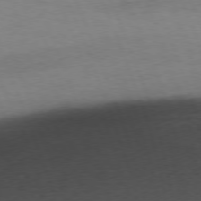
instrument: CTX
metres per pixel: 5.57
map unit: Ap
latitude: -76.7841
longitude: -72.6869
